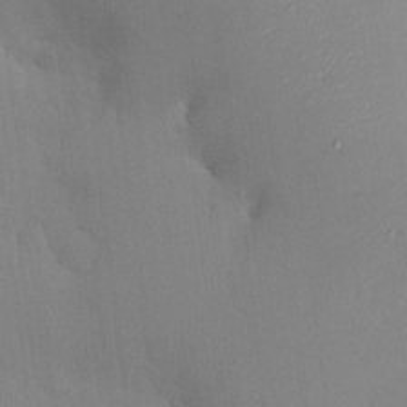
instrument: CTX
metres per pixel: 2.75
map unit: HNhu
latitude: 6.3467
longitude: 1.2565
